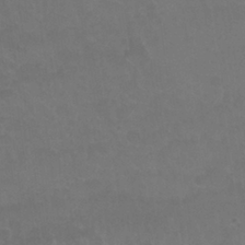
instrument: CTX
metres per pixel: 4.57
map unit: Nhu
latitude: 26.5546
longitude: -54.0255
